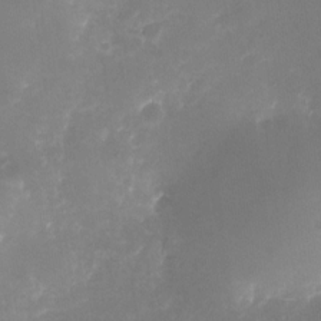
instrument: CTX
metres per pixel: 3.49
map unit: Nhu
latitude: -25.4643
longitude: -70.8380
